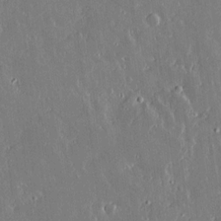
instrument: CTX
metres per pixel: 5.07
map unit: lAvf
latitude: 14.5168
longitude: -128.5735
